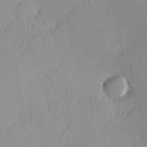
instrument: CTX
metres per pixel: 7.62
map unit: Hve
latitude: 25.4615
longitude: -93.3859
